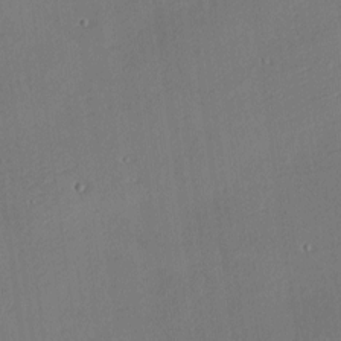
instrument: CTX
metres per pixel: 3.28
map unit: Nhu
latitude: 0.5545
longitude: -77.0836
